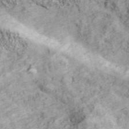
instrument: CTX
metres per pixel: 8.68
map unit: eHh
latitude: 43.5371
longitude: -89.4994
